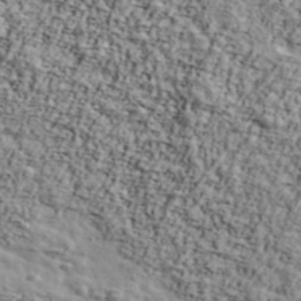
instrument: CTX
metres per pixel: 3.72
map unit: Ave
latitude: 43.0081
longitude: -110.6680
